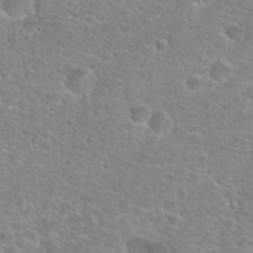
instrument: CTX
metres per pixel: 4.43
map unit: Hto
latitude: 25.4426
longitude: -48.7057
